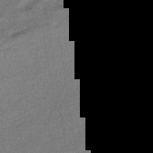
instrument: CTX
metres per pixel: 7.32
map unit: HNhu
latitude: -41.9178
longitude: 90.7275
